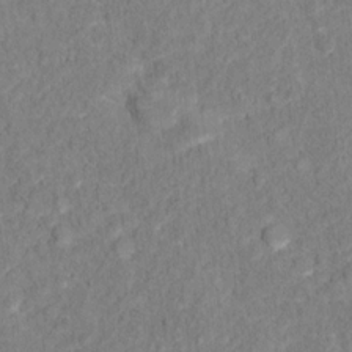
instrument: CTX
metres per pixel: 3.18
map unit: Hto
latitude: 12.5357
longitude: -38.2522
